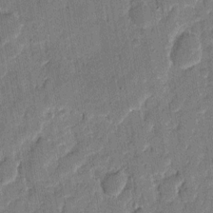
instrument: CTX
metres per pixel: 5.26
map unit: eHh
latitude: 8.1767
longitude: -66.2900
